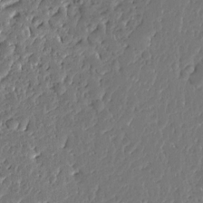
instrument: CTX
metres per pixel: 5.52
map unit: Ave
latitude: 13.4238
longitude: -137.8017
